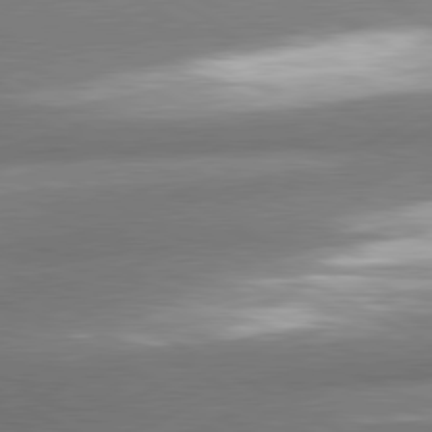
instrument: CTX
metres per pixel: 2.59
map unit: lApd
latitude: 80.5924
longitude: -163.5938
